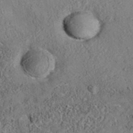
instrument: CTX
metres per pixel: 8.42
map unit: eAb
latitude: 35.7071
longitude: 110.4818
